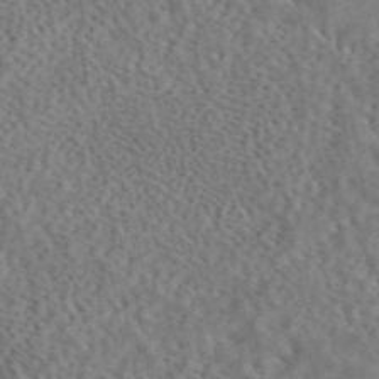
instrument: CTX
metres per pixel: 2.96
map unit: eAb
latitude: 43.5749
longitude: 109.4832
